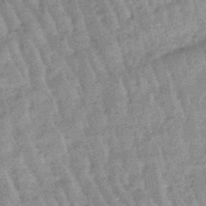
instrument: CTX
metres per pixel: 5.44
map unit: lHb
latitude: -47.8800
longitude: 78.6518
